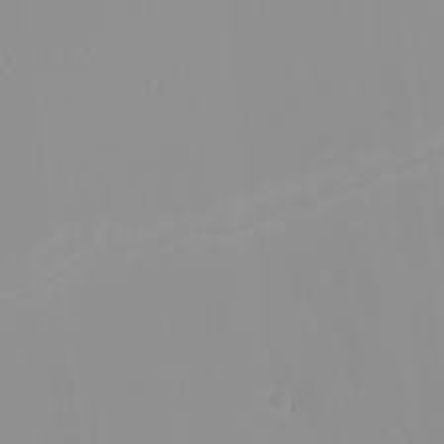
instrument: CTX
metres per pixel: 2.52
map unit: Nhu
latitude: -0.1039
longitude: -77.0269
